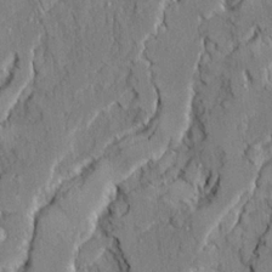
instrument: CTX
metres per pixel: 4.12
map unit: Ave
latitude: 22.0255
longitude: -129.5749
